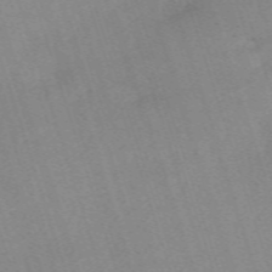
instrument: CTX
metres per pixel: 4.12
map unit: eHh
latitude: -62.8975
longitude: 49.9367
